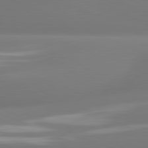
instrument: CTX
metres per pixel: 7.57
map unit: lApd
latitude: 81.2915
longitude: -161.5560
